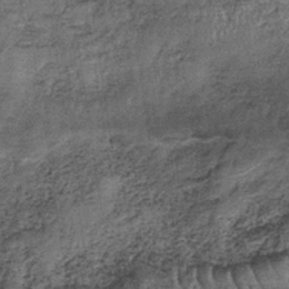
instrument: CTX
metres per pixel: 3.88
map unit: lHb
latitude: -38.8219
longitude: 65.3321
